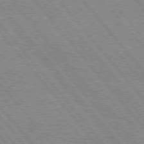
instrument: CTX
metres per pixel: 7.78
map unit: Hpe
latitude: 75.8961
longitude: -150.1577
